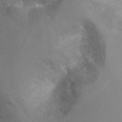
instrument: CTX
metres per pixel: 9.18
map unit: Ht
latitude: -3.7855
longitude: -28.3656
